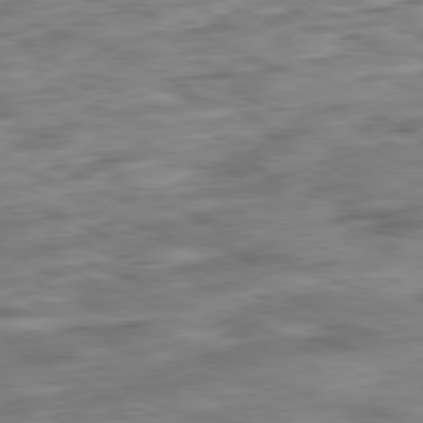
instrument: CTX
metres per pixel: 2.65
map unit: Ap
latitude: -81.3132
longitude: -83.0836
